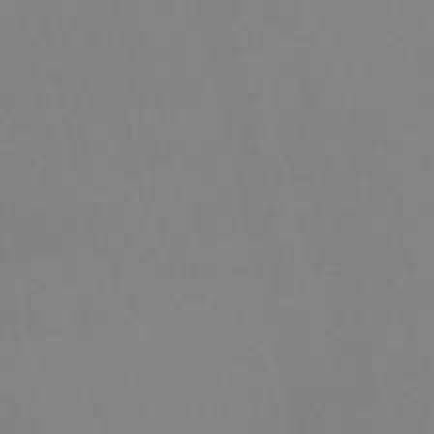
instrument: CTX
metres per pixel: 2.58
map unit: Nve
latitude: -57.8800
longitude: 62.9352
